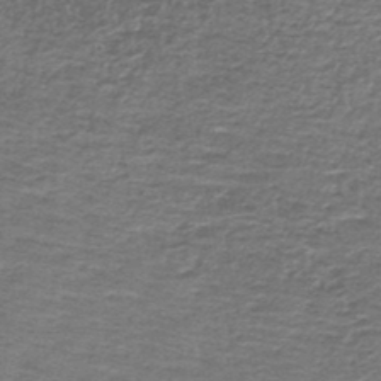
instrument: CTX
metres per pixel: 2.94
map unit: lHb
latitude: -44.6896
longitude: 57.3132
